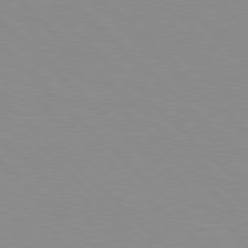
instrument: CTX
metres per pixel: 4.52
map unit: Hpe
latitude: 77.8772
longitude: -160.7813
